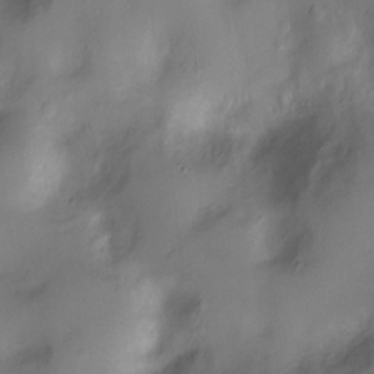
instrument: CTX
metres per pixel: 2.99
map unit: Ht
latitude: -7.6722
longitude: -24.1766
